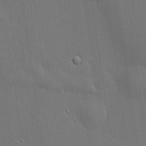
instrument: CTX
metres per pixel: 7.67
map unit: lHvf
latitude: 19.6694
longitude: 142.0472
